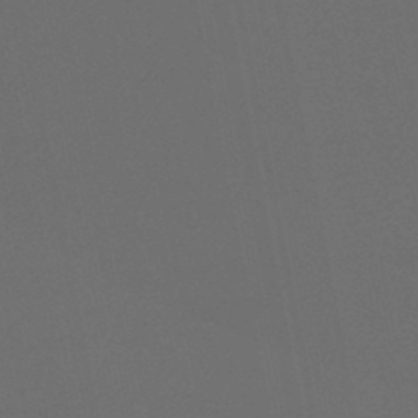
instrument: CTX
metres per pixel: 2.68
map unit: HNb
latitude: -47.1053
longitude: 56.8975
